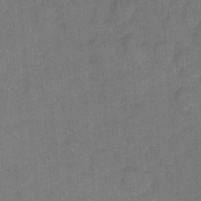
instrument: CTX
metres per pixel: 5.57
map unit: Hto
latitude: 5.1970
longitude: -30.9892
